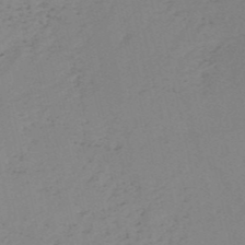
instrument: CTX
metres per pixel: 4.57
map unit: HNb
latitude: -52.8030
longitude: -42.2712
